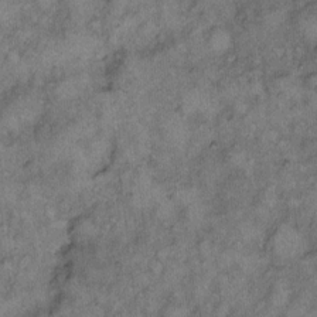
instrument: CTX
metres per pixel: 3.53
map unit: eHh
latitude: 10.0822
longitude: -63.3671
